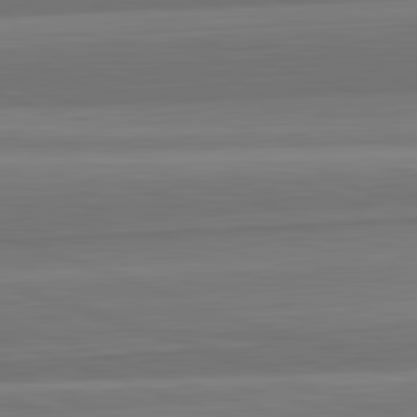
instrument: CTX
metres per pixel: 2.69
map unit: lApd
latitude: 82.6868
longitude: 169.8233
